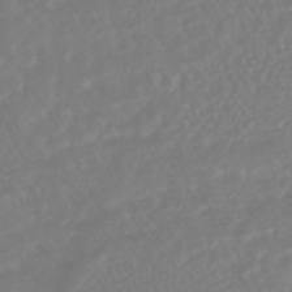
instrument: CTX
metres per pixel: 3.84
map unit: HNhu
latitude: -45.1998
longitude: 103.8045
